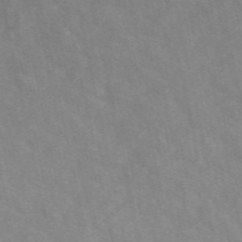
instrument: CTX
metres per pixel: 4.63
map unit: eAb
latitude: 50.4223
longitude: 117.9556
